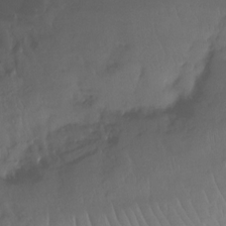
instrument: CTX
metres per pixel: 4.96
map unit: Ht
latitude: -14.5385
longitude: -50.7813
